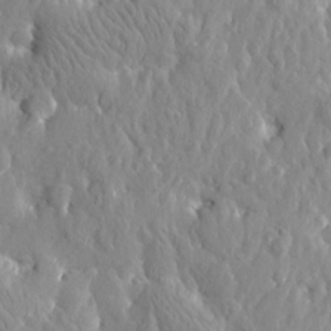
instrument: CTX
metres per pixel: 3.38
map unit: Htu
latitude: -2.2361
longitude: 179.6155
